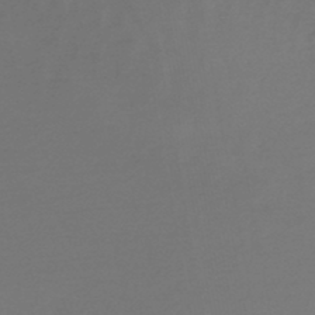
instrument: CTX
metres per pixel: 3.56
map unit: lHb
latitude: -45.6722
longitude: 68.2739
